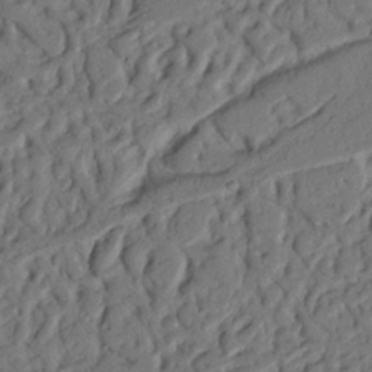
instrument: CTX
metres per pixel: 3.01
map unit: Nhu
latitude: 20.1200
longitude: -77.8961
